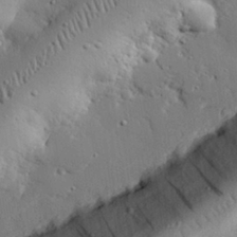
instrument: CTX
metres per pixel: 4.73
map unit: eHh
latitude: 27.2537
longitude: -81.3482
